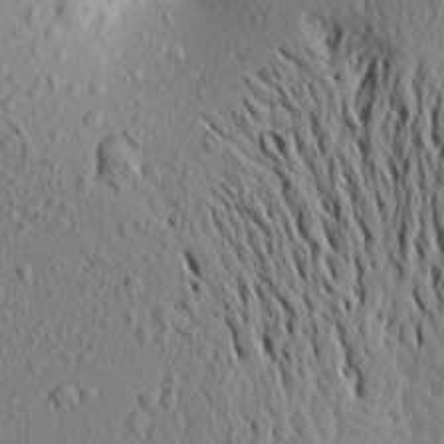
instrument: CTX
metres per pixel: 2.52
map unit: Aa
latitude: 18.8002
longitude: -148.2145
